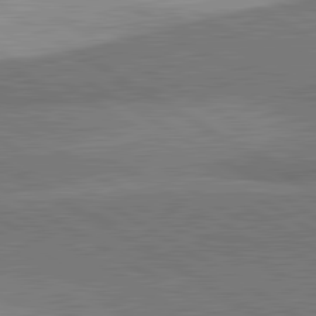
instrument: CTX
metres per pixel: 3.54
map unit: lApd
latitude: 81.7261
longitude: 140.0661
